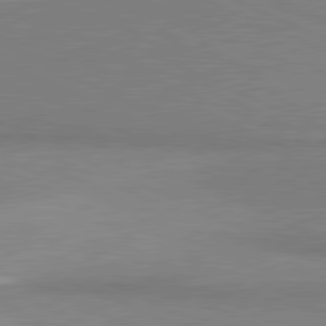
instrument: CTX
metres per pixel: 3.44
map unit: lApd
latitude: 81.2726
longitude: 156.0472
